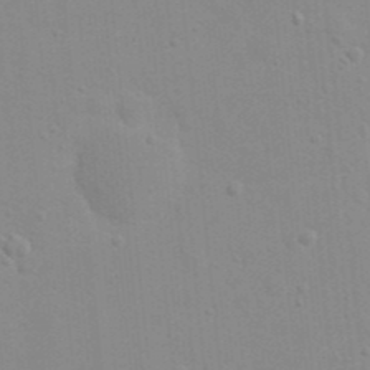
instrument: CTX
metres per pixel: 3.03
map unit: eHh
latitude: 20.9514
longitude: -64.0822
